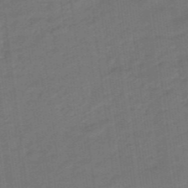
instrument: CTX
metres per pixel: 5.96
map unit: eHb
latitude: -47.1053
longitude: 87.1998
